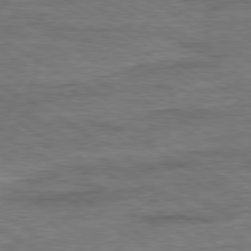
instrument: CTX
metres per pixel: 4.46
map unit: Ap
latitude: -80.1606
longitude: -77.9339
